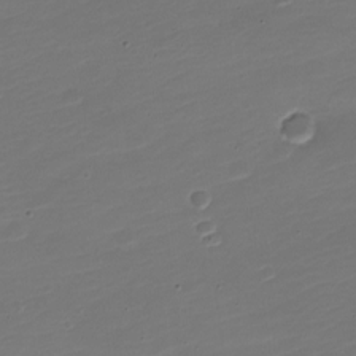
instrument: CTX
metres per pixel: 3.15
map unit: Nve
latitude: -21.5966
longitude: 105.5021
